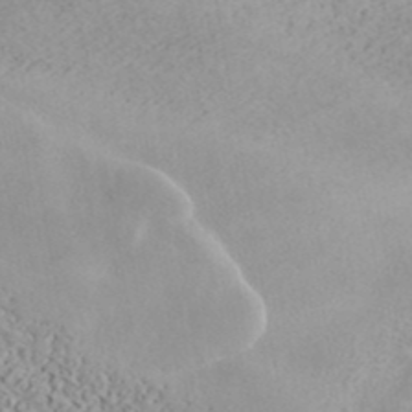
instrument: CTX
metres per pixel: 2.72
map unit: ANa
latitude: 42.2901
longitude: 53.0675
